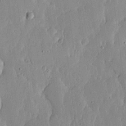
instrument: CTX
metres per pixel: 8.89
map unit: lHvf
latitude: 17.1025
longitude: -115.0836
